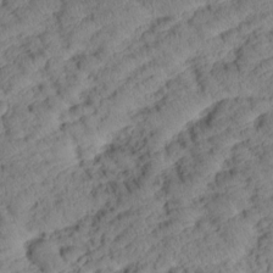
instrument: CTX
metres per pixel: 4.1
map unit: Htu
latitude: 1.1403
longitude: 175.6721
